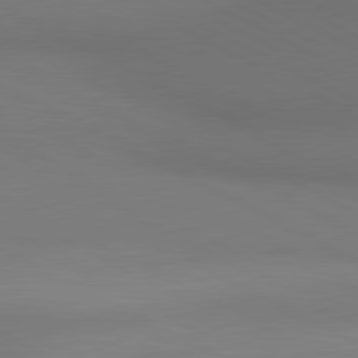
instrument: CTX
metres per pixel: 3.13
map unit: lApd
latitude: 80.6868
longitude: 138.3873
